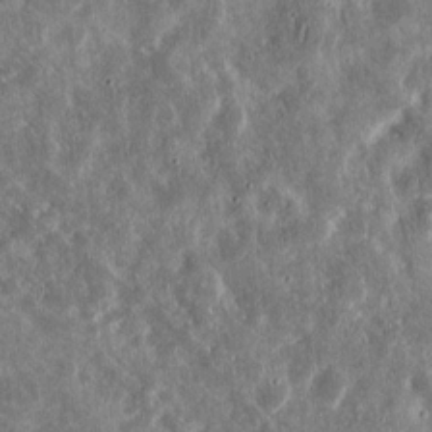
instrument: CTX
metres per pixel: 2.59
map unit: eHh
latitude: 12.7435
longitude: -73.8584
